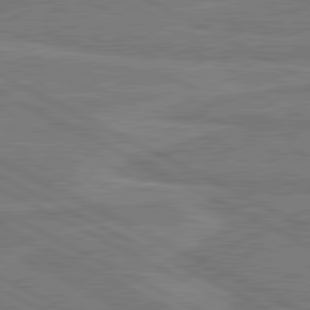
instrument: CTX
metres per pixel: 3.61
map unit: lApd
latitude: 81.0647
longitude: 168.1416
